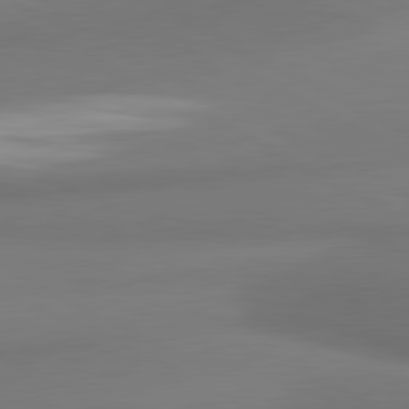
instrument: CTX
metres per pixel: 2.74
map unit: lApd
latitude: 81.2726
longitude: 174.1227
